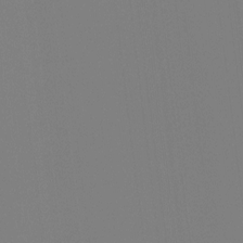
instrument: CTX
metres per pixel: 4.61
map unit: Hto
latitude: -7.9367
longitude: -49.8016
